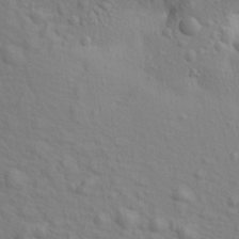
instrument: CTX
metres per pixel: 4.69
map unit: Aa
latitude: 19.3859
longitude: -142.0633
